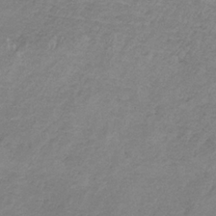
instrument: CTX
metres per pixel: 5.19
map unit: HNb
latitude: -33.5588
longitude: 57.6155
